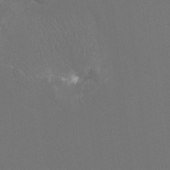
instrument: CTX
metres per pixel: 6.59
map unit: Htu
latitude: -7.5210
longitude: -32.8002
